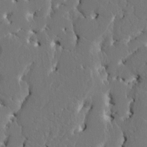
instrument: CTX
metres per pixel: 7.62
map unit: HNhu
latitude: 6.8947
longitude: -4.8758
